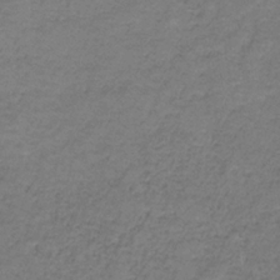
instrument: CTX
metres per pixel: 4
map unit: HNb
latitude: -36.5384
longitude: 53.4076
